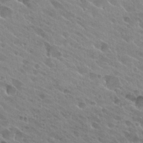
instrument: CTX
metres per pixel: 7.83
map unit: Hto
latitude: 25.9717
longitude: -40.4789
